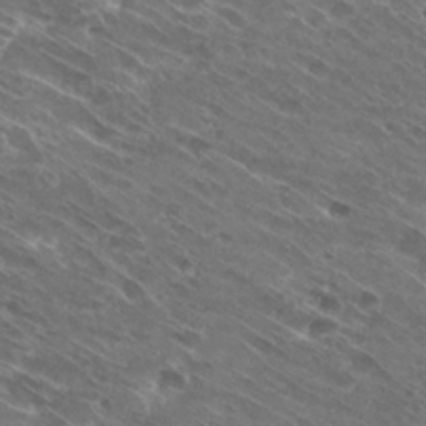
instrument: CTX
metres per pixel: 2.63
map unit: Hto
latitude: 29.2915
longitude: -44.0822
